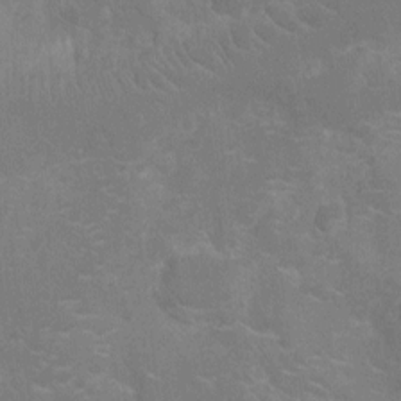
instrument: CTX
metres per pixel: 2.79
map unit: Nhu
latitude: -14.5952
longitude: -25.0080
